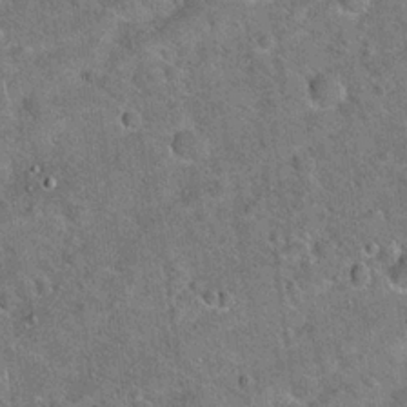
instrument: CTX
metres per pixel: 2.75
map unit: Hto
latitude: 19.4426
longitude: -50.3278
